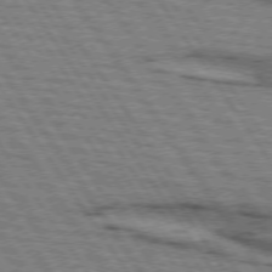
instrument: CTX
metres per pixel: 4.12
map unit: lApd
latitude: 74.1956
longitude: -78.1200
